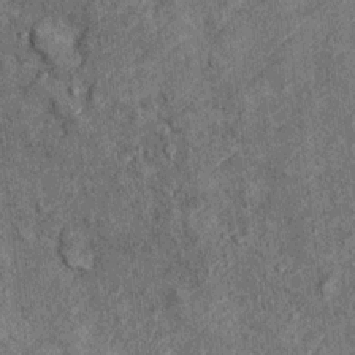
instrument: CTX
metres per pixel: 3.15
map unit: Ht
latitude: 10.6680
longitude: -38.2900
